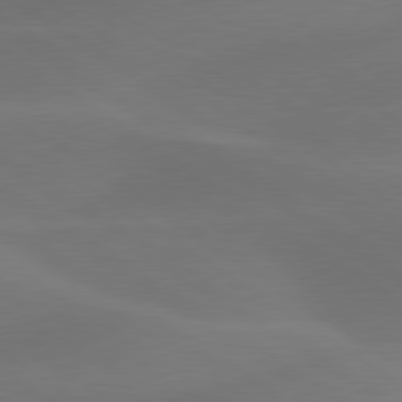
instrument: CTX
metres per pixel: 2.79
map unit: lApd
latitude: 79.7072
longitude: -90.9703
